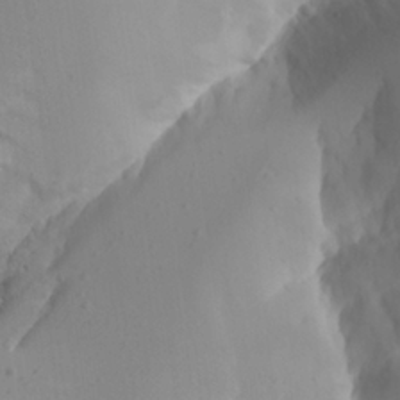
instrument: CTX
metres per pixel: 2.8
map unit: Aa
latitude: 24.3089
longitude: -127.8017
